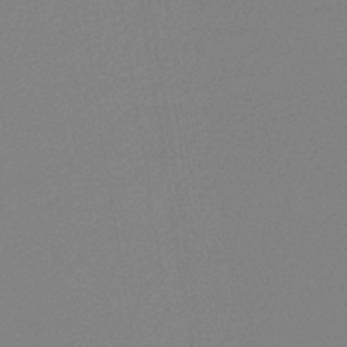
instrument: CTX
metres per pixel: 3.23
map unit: lHb
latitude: -44.8219
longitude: 56.5196
